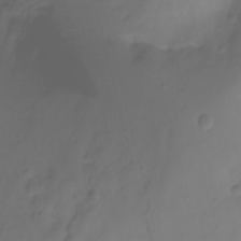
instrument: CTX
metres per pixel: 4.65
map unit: Nhu
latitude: -11.6155
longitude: -64.9892
